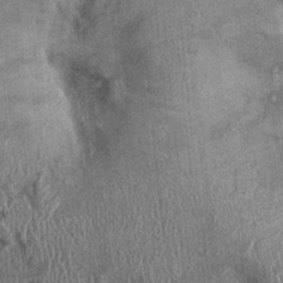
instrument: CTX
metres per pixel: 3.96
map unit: Ht
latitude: -0.7464
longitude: -13.8773
